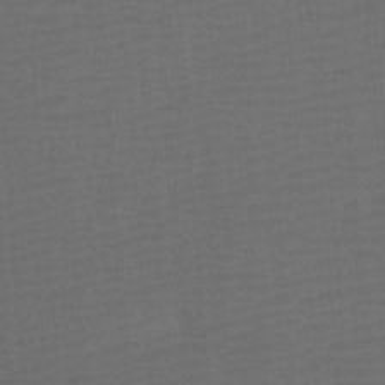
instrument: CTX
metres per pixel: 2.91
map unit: Htu
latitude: -11.3321
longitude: -72.0444
